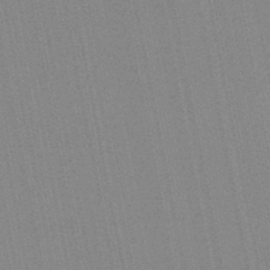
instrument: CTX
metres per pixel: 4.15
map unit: lHb
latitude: -47.2187
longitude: 78.1605
